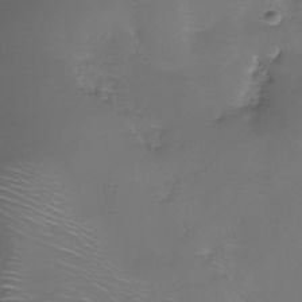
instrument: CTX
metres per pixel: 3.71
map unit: Nhe
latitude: -33.0865
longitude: -92.8758
